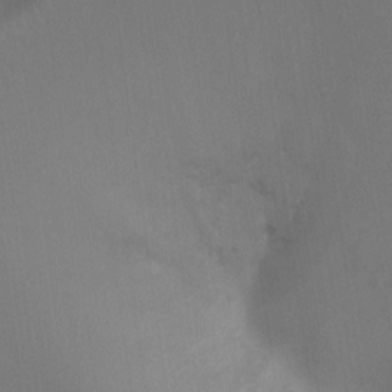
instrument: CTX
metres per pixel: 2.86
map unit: Ht
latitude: 2.5923
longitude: -25.8205
